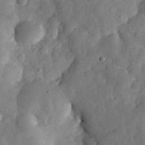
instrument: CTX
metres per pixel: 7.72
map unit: eHh
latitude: 30.7436
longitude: -69.4804
